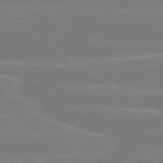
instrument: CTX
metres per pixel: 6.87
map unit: Hpe
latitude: 79.1026
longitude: -130.3846
